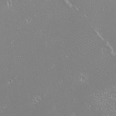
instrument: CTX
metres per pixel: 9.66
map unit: eHh
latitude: -8.8030
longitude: -69.4993
